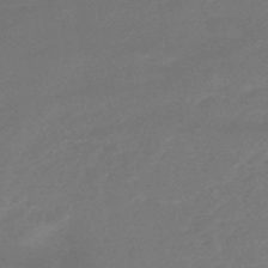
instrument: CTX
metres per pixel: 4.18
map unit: HNhu
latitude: -46.1039
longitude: 90.0850
